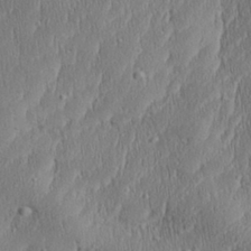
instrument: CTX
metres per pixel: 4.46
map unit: Aa
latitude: 28.4034
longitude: -138.2333
